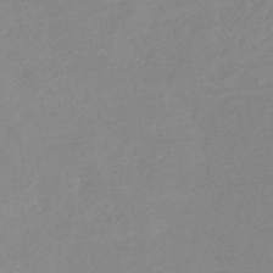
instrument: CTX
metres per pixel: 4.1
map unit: eHb
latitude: -45.1809
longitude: 85.5588
